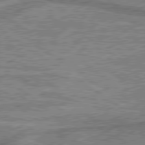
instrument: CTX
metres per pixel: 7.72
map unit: lApd
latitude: 79.9339
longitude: 175.8989
